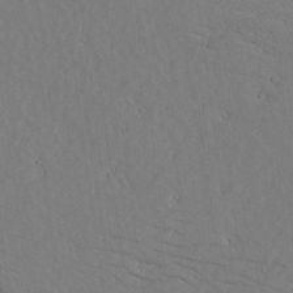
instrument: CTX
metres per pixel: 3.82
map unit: lAvf
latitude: 16.4601
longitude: -126.8758
